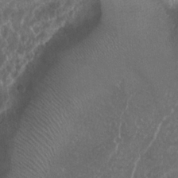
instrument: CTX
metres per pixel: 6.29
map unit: Nhu
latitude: 25.1592
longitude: -61.3104
